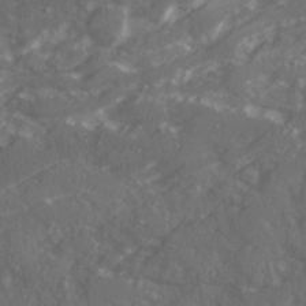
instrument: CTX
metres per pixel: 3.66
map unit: Ave
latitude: 20.1956
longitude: -130.7058
